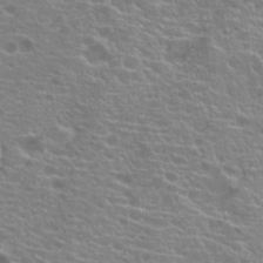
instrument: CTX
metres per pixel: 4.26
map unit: Hto
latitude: 21.2159
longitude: -40.1388
